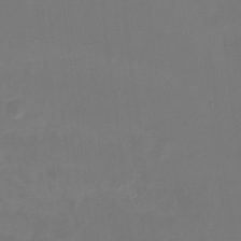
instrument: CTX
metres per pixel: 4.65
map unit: Nhu
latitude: -14.1795
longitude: -52.3467
